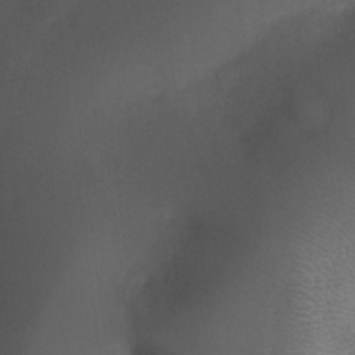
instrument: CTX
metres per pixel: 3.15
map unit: Nhu
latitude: -28.1795
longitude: -63.6316
